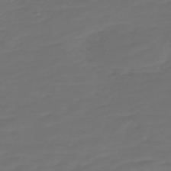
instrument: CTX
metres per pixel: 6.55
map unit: Nve
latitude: -59.1998
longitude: 58.0094
